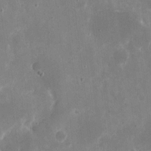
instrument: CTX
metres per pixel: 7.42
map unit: eHh
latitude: 8.0822
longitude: -69.0648
